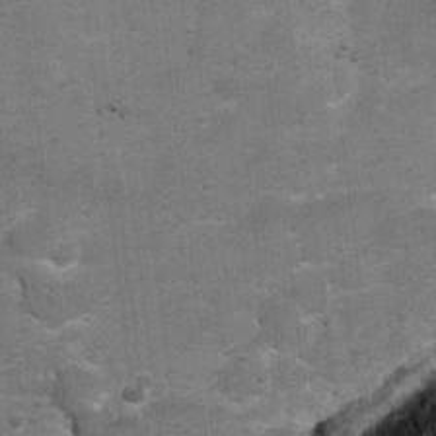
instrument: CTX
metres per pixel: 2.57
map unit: Ht
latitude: 8.7813
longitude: -37.0458
